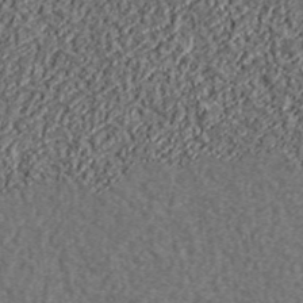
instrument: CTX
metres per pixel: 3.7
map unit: lHvf
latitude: 37.9528
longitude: -91.2348
